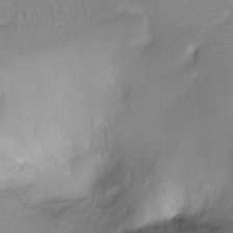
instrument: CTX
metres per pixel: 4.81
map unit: Ht
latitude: -9.9745
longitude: -39.2915
